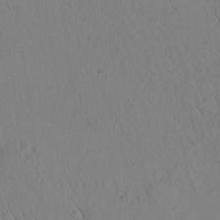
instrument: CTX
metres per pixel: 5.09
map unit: lAvf
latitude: 5.5371
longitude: 159.4832
